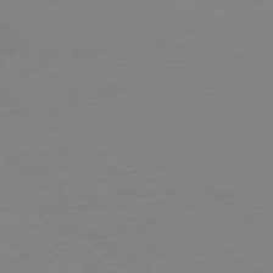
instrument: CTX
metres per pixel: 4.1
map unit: Ap
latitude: -78.9352
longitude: -99.0458
